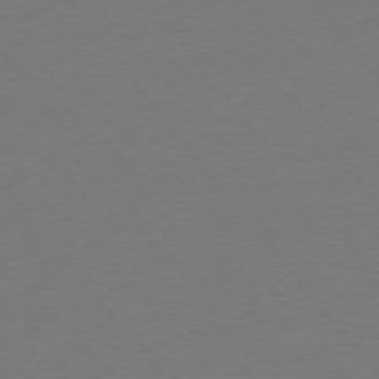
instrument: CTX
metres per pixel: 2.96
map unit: Ap
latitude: -75.6155
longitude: -94.0255
